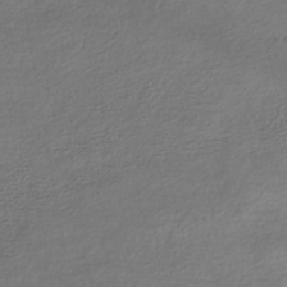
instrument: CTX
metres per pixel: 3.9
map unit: HNhu
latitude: -45.4643
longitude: 103.5966
